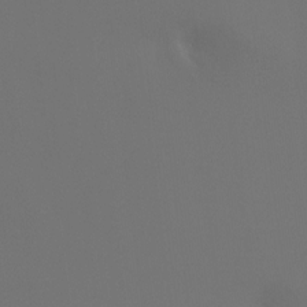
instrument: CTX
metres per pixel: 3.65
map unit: Ht
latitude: -8.1039
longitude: -32.0822
